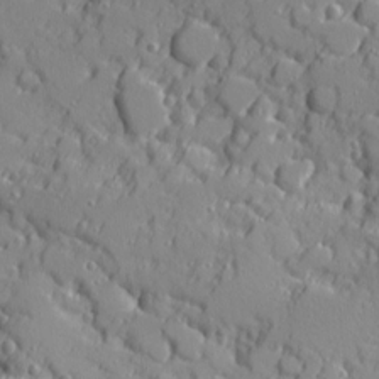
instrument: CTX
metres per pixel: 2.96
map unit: Ave
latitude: 11.2348
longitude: -101.3293
